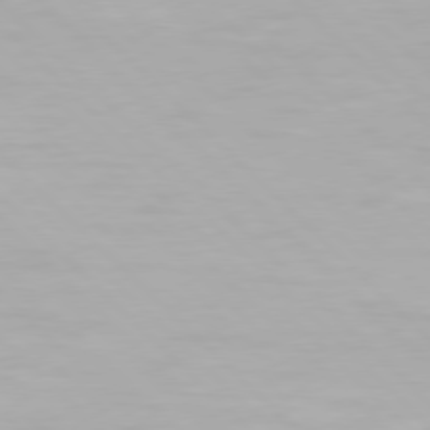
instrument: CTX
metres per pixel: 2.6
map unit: Hpe
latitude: 77.3481
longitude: -164.4034
